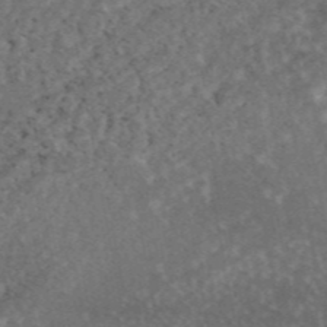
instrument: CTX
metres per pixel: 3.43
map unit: eAb
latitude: 44.9513
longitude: 115.8800
